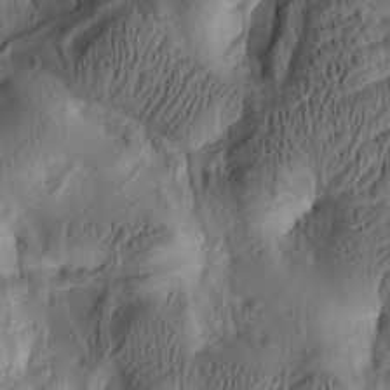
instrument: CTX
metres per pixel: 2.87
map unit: lAa
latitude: 5.7072
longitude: -113.9717
